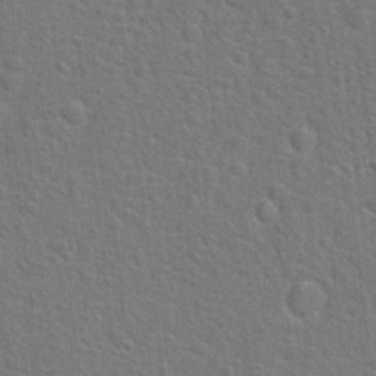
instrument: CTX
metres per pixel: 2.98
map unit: Hto
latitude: 22.7057
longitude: -47.3104
